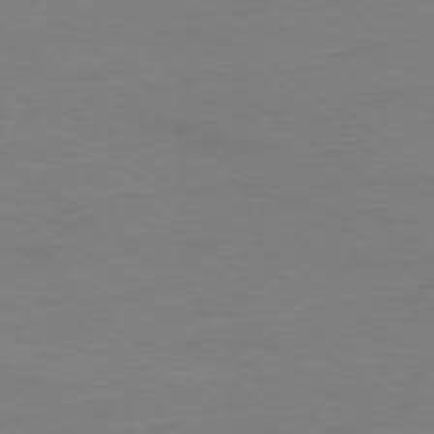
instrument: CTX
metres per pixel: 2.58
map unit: Ap
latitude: -78.8030
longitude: -88.7058
